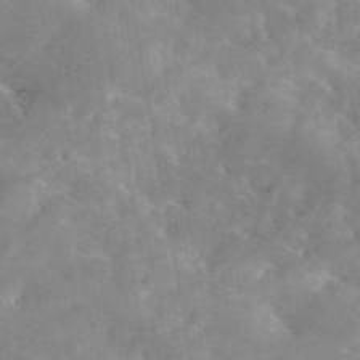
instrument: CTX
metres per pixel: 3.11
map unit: eAb
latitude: 45.2348
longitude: 126.2361
